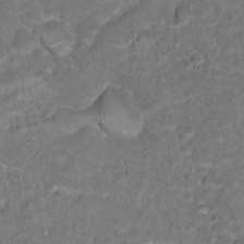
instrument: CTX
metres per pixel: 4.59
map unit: Hto
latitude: 17.1592
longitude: -37.2726
